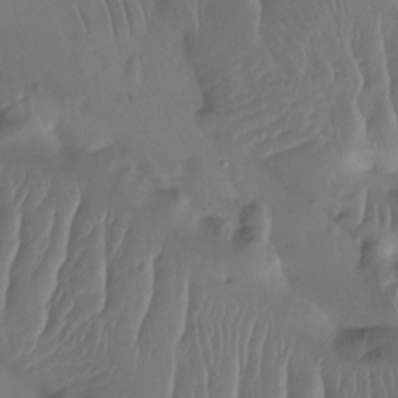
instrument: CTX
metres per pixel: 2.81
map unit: Htu
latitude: -14.8786
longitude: -47.3671
